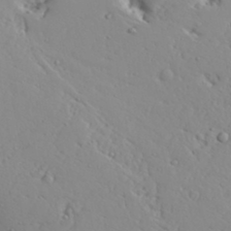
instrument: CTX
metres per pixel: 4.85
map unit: Aa
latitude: 31.7450
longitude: -132.9136
